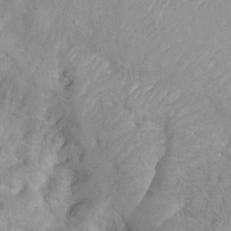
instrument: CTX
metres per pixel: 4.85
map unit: Ht
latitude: 3.6316
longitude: -27.5560
